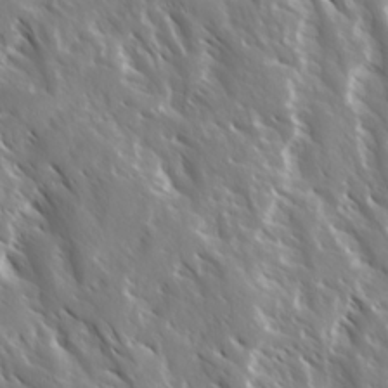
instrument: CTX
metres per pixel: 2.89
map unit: Ave
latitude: 14.7436
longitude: -132.6679
